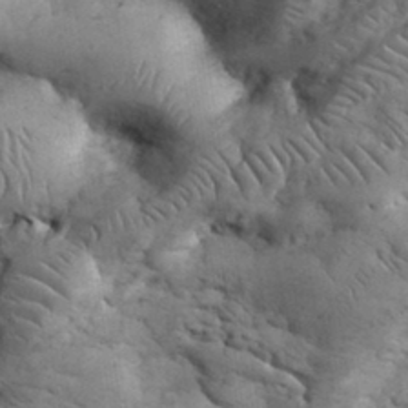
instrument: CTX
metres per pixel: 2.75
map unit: eHh
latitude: 33.6694
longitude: -67.4237
